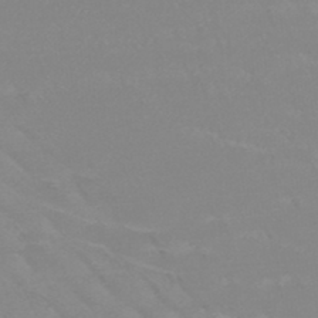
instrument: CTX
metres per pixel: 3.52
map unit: HNb
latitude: -45.2943
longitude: -42.0822
